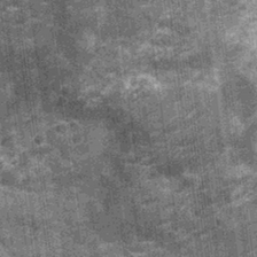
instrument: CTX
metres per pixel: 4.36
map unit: Nhu
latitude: -12.6330
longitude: -22.4034
